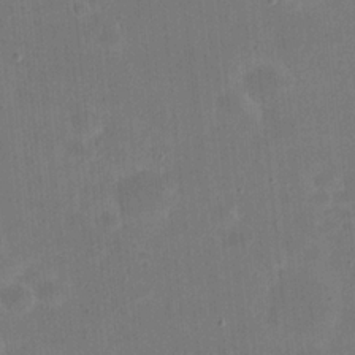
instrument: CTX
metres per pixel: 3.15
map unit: eHh
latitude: 21.6127
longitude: -63.0837
